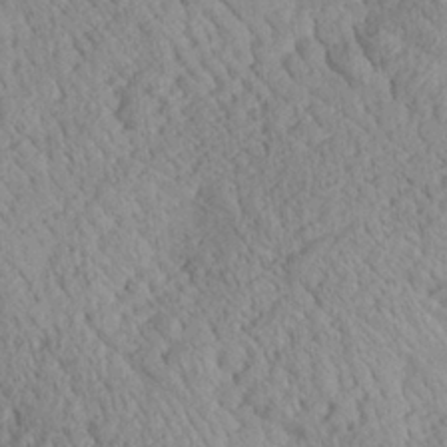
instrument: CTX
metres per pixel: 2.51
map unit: Aa
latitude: 24.7813
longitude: -134.2522
